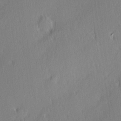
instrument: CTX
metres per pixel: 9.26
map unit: Hve
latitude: 25.4426
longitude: -93.5371
